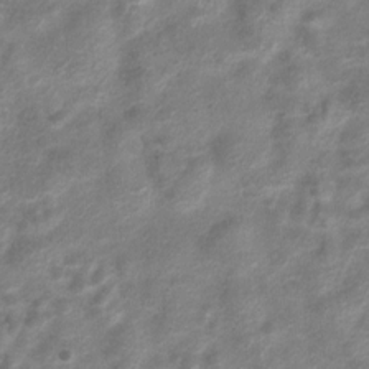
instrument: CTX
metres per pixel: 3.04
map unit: Hto
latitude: 6.4790
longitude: -31.5183
